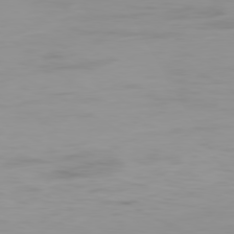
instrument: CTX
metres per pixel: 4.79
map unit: Ap
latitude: -79.5210
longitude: -76.9513
